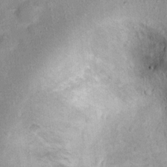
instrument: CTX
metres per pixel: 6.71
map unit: Hto
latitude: 14.4034
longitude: -33.9717
